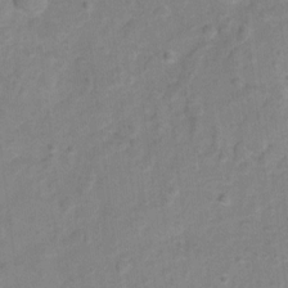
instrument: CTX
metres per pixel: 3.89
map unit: Hto
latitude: 5.8961
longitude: -31.6505
